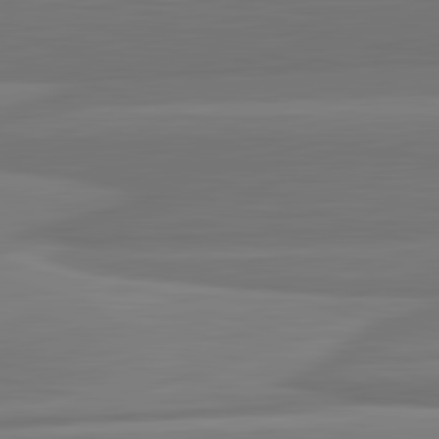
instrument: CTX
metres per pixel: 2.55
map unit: lApd
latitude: 82.5923
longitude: 168.2739
